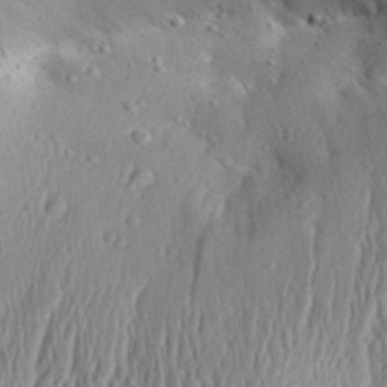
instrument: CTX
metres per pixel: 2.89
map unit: Aa
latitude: 31.8395
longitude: -134.2711
